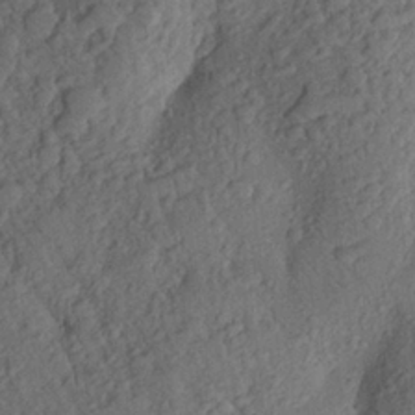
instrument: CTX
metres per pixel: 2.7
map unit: Aa
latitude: 23.8772
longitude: -147.8773
